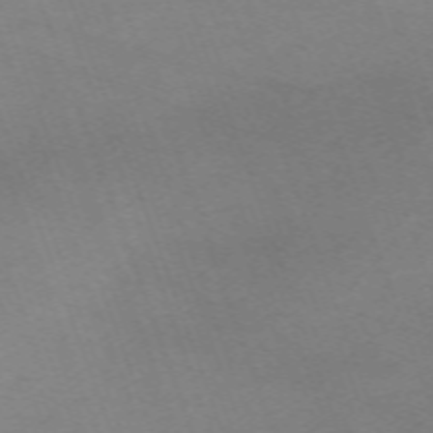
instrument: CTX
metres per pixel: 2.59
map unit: Nhu
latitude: -67.7100
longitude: 40.1417
